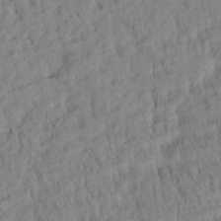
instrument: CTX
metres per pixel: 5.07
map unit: Htu
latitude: -4.7841
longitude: 173.7288
